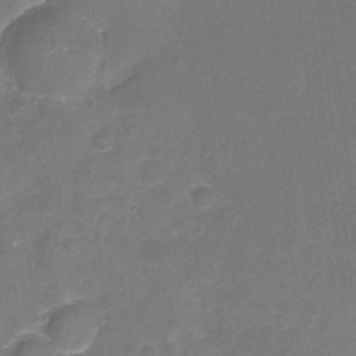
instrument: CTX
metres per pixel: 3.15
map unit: Nhu
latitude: -17.5777
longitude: -56.6490
